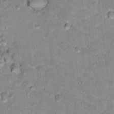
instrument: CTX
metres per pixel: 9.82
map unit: Hto
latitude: 17.5938
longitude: -35.4237
